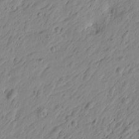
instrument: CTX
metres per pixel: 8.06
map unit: Htu
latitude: -4.2739
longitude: -179.6316
